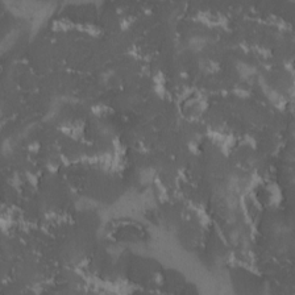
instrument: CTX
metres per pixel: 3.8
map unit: Ave
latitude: -9.7666
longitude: -116.6680
